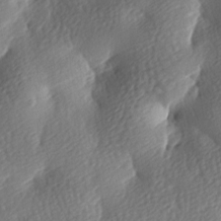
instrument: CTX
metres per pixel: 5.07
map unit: lAa
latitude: -8.6896
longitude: -126.1578
